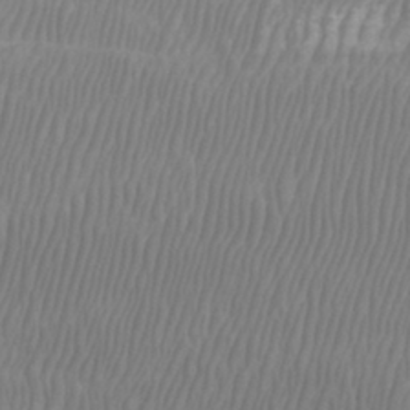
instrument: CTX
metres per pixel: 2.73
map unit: Htu
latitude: -8.5952
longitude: -75.2537
